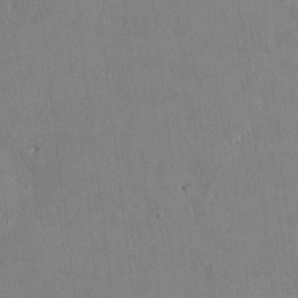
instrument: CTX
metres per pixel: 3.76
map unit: HNhu
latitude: 1.4804
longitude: -5.4048
